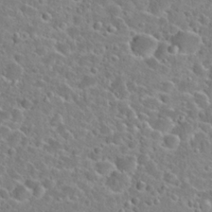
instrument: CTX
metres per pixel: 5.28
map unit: Hto
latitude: 24.5923
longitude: -46.4601
